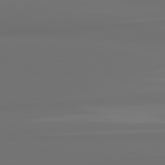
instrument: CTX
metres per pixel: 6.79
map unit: lApd
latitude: 82.1199
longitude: 163.5777
